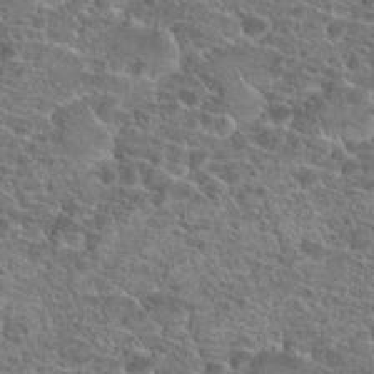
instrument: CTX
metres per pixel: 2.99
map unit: Hto
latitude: 19.9339
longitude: -40.6679
